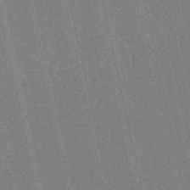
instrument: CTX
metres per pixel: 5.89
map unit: HNb
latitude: -53.9178
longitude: -38.0822
